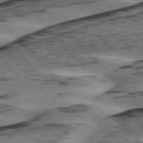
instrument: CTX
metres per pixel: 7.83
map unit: lApd
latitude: 76.0633
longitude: -78.2334
